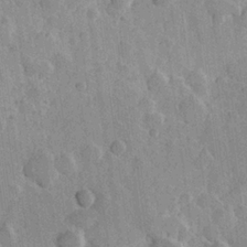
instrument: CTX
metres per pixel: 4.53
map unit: Hve
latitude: 23.6505
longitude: 149.2565
